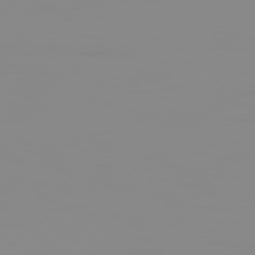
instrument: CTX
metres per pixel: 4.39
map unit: Hpe
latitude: 74.6491
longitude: -128.1767
